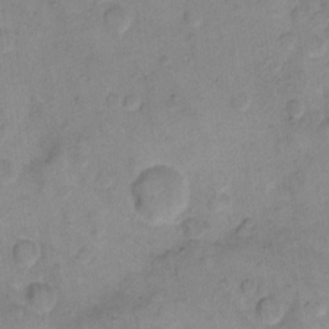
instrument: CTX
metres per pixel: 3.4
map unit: eHh
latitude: 11.2915
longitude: -64.4790
